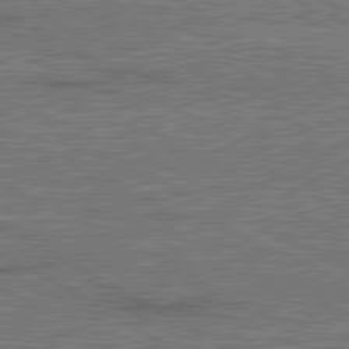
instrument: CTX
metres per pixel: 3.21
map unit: lApd
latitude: 80.8002
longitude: 117.9745
